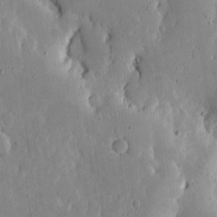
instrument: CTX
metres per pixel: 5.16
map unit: eHh
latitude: 5.7261
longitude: -70.2144
